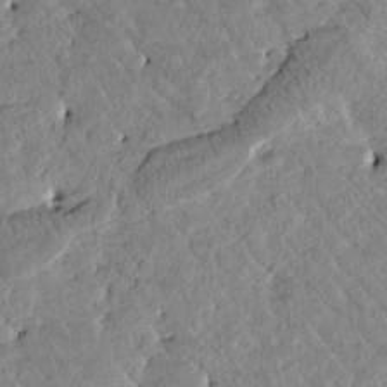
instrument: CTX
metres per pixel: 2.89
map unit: Htu
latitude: -0.5952
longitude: 175.5966
